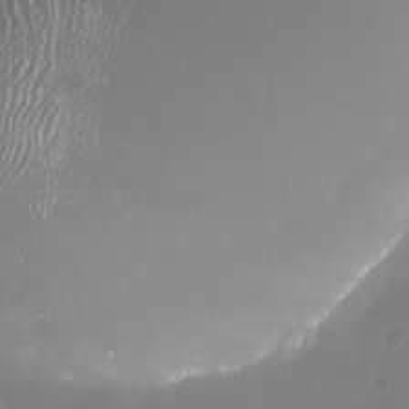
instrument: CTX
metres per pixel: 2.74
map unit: Nve
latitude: -18.6896
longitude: -60.1389
